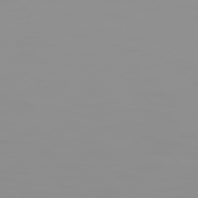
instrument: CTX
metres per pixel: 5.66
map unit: Hpe
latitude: 77.0836
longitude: -140.2333
